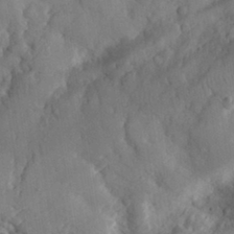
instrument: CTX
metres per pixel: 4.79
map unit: eHh
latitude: 30.7058
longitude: -78.4034
